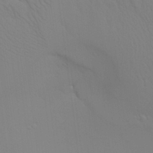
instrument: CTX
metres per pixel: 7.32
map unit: Aa
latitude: 26.5924
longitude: -131.3482
